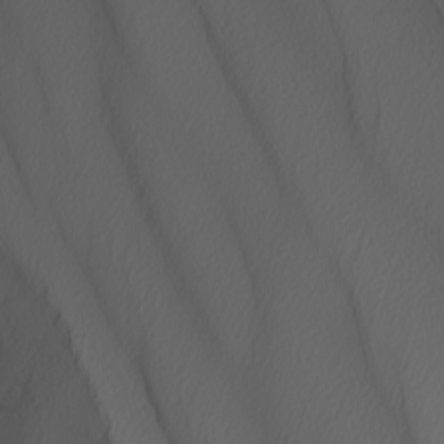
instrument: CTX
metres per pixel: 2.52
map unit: Nhu
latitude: -8.1606
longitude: -95.6694
